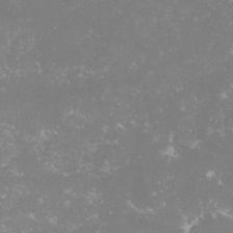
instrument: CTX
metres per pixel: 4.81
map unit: lHvf
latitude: -15.8801
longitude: -100.3467
